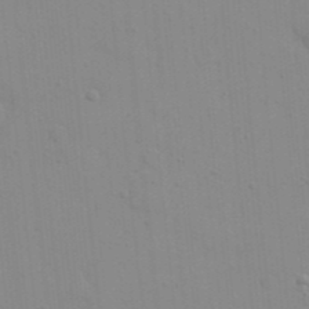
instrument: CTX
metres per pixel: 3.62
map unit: eHh
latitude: 21.4427
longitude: -64.3278
